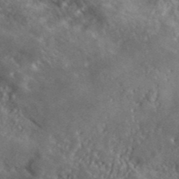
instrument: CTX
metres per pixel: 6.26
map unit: ANa
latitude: 39.9906
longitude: -89.6316
